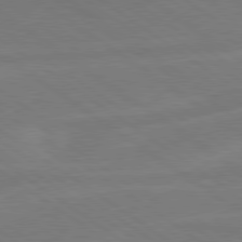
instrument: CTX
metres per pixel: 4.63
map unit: Hpe
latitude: 79.2537
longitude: -125.4804
